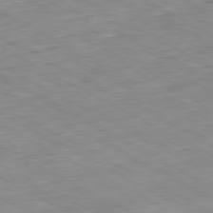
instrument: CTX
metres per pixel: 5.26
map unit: Ap
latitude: -80.5952
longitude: -80.6679
